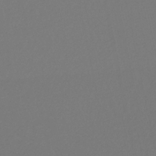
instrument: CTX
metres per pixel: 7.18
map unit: eHb
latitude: -30.4818
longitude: 66.3873
